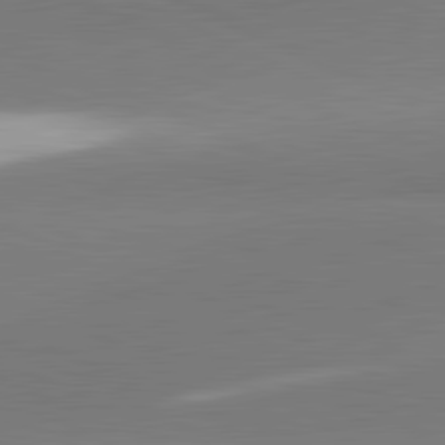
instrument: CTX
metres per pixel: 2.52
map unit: lApd
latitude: 81.9339
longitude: 151.8233
